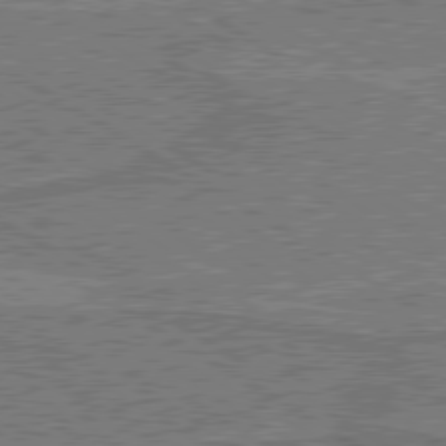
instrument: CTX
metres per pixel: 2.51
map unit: lApd
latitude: 79.7450
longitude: 168.8030
